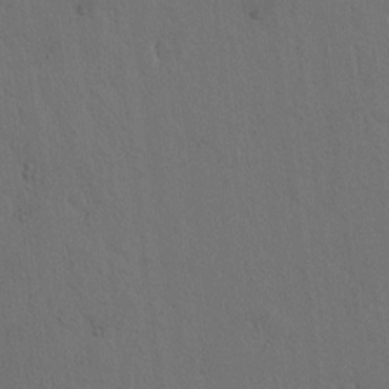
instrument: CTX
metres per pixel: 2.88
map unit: lAvf
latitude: 8.0444
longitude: 168.4440
